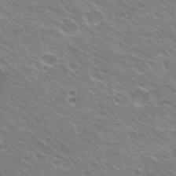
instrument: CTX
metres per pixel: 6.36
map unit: Hto
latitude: 24.1011
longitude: -31.2915
